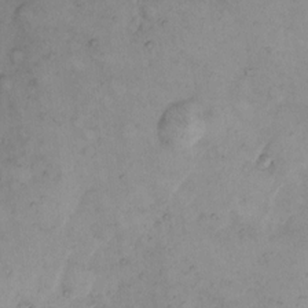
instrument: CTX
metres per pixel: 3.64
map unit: eHh
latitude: 10.9325
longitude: -62.7813
